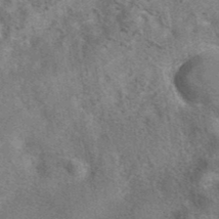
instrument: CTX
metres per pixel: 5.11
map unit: eAb
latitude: 41.3103
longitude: 107.7667
